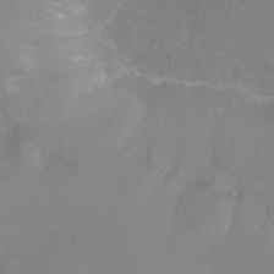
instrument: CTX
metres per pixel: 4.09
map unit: Ht
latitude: -6.4251
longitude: -29.7638
